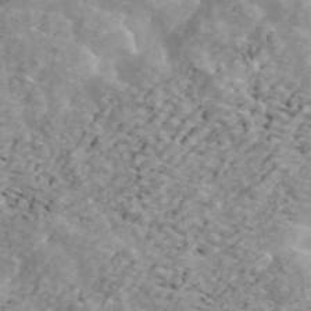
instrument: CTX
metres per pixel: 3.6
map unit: ANa
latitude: 46.0822
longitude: 23.6911
